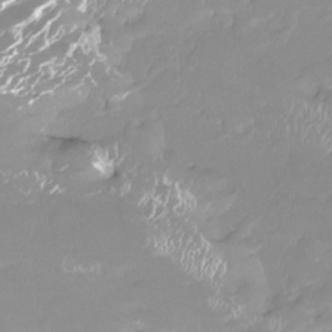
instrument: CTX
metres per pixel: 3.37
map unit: Htu
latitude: -13.3888
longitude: -49.4237
